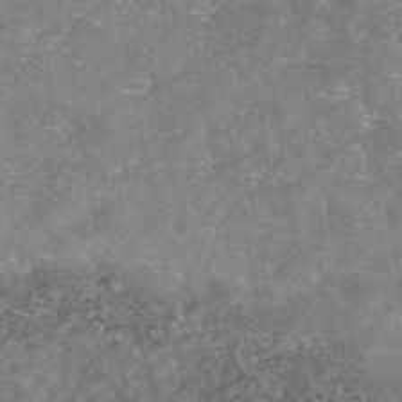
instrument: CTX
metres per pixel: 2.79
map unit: eAb
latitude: 46.7624
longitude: 123.3888
